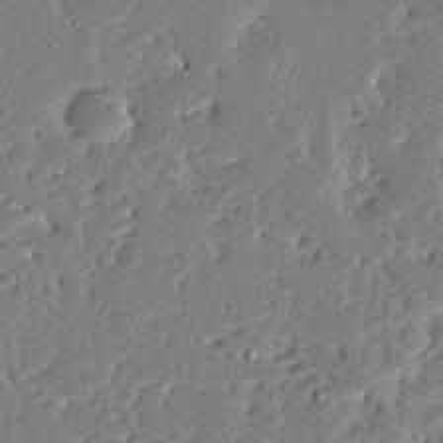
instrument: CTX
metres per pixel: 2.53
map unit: Ave
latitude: 13.4238
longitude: -138.0444
